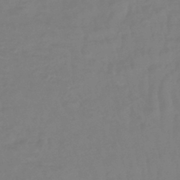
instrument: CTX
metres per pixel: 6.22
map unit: lHb
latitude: -42.5762
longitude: 77.8044
